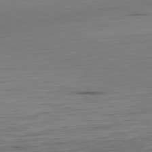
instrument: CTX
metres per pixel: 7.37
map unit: Hpe
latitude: -81.3888
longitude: 16.4251
